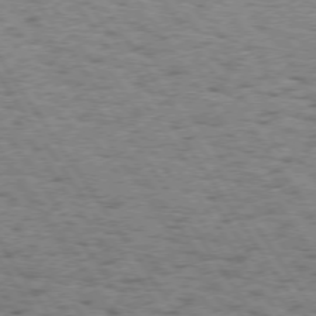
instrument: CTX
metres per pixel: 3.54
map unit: Hpe
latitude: 73.5560
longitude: -134.3467
